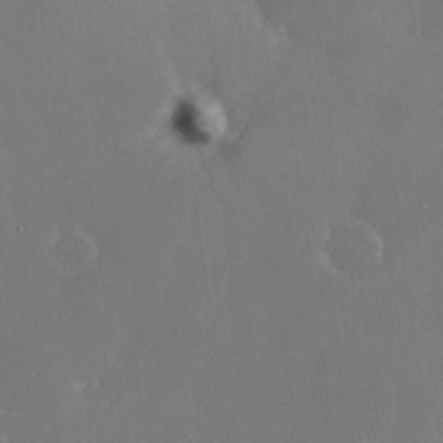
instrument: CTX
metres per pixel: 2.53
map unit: Nhe
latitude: -26.8785
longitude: -110.1956
